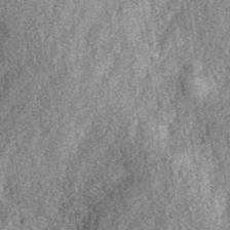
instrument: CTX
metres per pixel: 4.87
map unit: eAb
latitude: 39.1214
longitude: 108.3873
